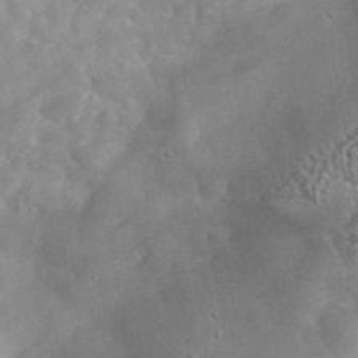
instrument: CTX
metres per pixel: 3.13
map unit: lHvf
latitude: 37.6883
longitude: -87.9339
